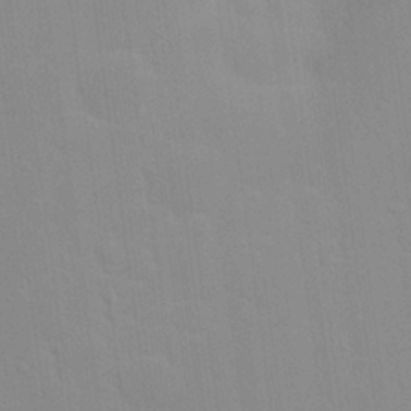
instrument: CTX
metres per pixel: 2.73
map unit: Nhu
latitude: 23.9906
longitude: -71.5182
